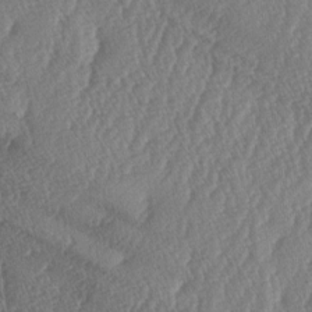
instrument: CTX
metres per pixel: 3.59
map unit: lAa
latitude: -6.3306
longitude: -130.2523
